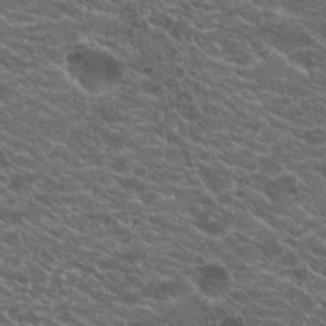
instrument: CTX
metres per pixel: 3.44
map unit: Hto
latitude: 19.5938
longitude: -36.2145
